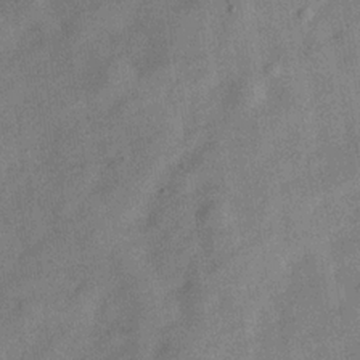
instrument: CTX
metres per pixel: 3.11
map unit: Hve
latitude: -30.9919
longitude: 91.8990
